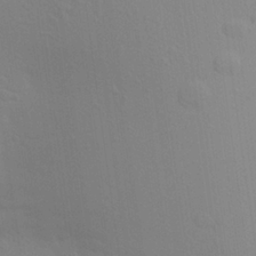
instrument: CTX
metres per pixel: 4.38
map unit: Aa
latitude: 24.7057
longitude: -145.4426
